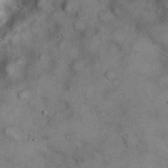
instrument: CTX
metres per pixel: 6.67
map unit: eHh
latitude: 21.7261
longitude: -61.4993
